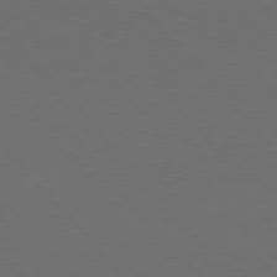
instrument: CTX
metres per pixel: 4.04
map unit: Hpe
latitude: 76.7624
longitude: -163.0270
